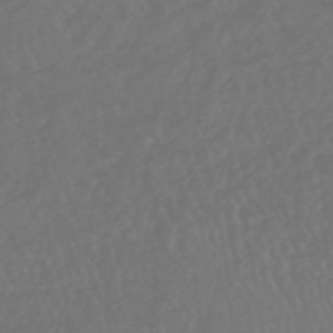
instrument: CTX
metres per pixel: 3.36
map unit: HNhu
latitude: -47.8989
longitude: 97.7100
